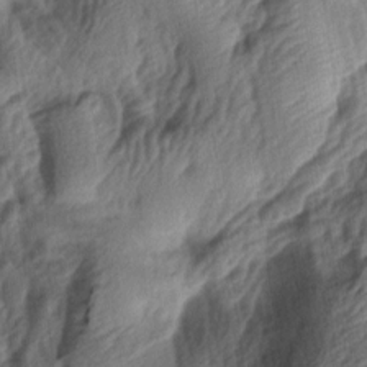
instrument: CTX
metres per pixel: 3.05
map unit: lAa
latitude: -5.6533
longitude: -123.9339
